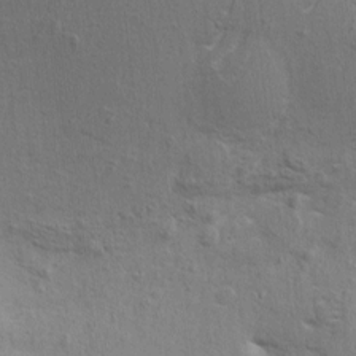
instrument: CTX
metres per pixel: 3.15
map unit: eHh
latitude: 3.0647
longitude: -78.0255
